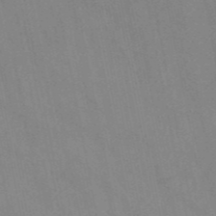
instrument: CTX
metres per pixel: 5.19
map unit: HNb
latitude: -52.5195
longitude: -49.9528
